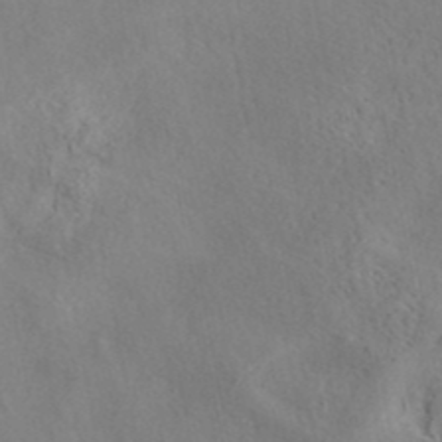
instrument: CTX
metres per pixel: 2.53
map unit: eAb
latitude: 40.3467
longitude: 105.3887
